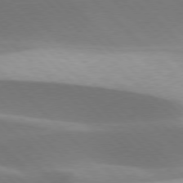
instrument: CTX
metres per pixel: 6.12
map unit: lApd
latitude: 77.1214
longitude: -51.5938
